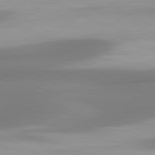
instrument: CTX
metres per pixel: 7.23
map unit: lApd
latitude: 80.6301
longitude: 174.2928
